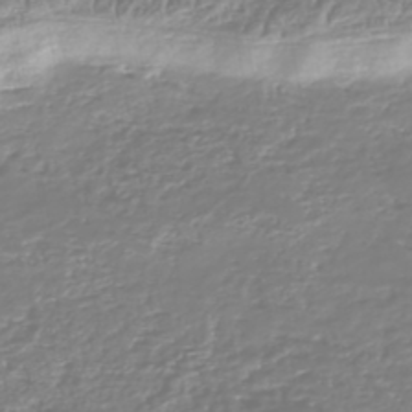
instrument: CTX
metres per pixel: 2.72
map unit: HNhu
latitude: -47.0486
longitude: 29.1053
